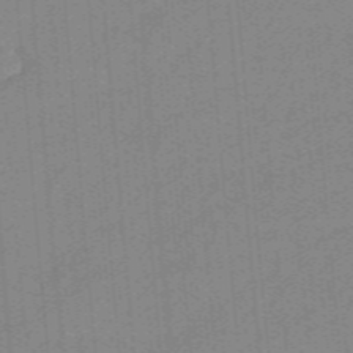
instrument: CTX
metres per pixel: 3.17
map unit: eHb
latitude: -44.0850
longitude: 87.6722
